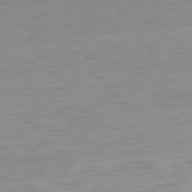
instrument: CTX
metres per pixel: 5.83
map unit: Ap
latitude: -81.6155
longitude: -67.8205
